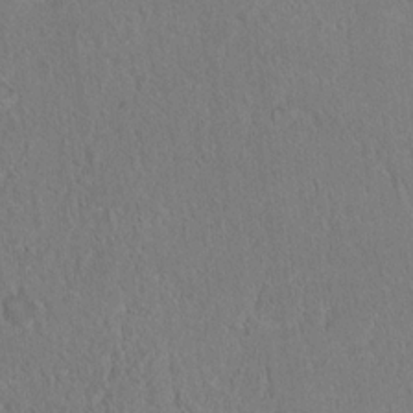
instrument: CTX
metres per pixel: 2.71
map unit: Hto
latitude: 16.7435
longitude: -37.7639
